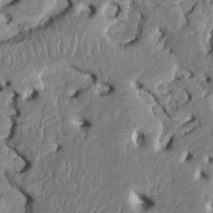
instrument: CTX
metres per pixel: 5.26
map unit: HNhu
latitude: 5.7827
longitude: -5.1592
